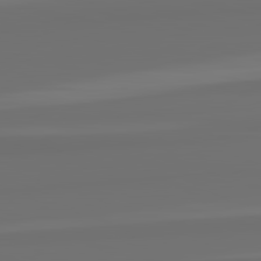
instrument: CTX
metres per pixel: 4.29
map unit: lApd
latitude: 82.7435
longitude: 162.0283
